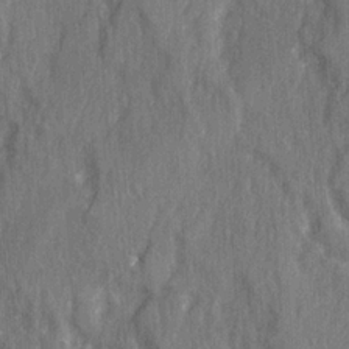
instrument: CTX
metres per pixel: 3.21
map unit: Ave
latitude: 22.5735
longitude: -133.7450
